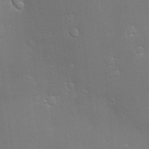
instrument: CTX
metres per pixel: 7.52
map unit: Hve
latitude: -11.1242
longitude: 174.3495
